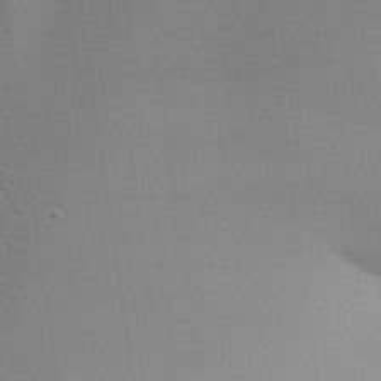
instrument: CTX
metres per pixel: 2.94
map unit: Aa
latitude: 26.7057
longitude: -138.2145
